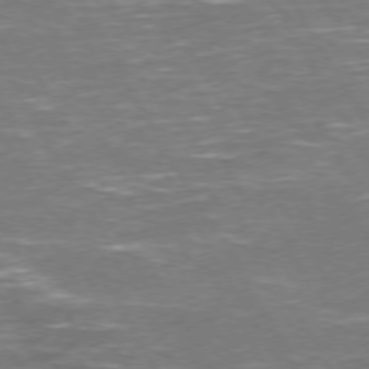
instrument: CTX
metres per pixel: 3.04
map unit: Hpe
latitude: 72.2712
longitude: -124.0633
